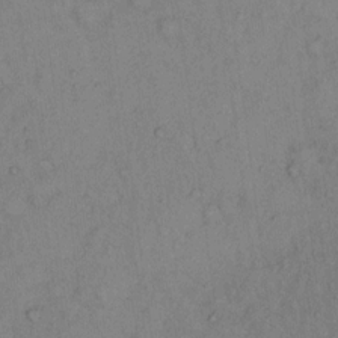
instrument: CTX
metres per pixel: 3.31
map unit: Hto
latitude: 11.6316
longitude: -60.8380
